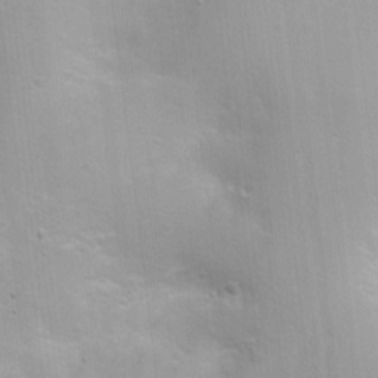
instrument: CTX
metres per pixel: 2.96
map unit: Nhu
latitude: 1.5749
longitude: -16.7813
